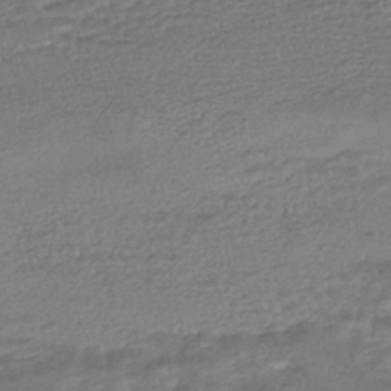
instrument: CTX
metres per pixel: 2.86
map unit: HNhu
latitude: -45.9178
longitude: 102.5007
